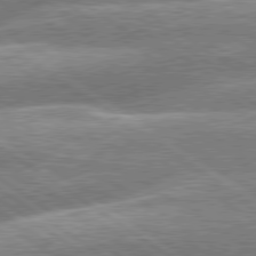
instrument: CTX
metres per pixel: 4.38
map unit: lApd
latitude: 79.4238
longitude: -159.7828
